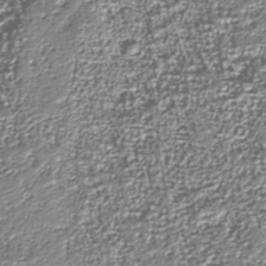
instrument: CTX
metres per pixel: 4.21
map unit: Nhu
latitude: -38.1606
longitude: -82.0444
